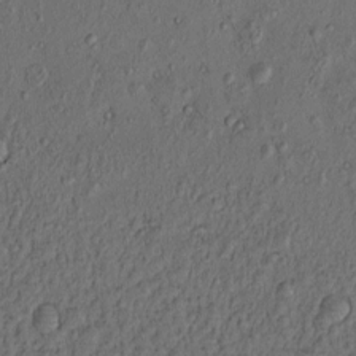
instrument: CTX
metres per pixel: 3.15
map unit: eHh
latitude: -1.1243
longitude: 18.9920
